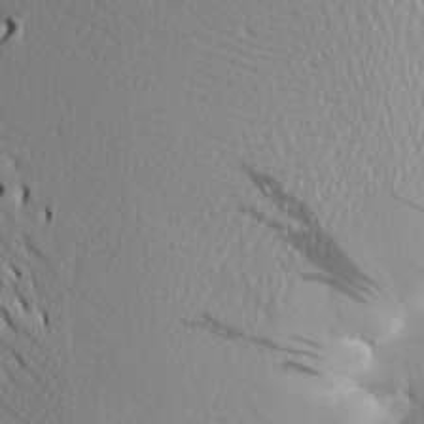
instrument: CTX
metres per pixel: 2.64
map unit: Aa
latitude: 19.5749
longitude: -148.3089
